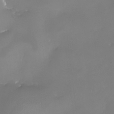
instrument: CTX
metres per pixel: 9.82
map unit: eHh
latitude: -6.0850
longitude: -78.4790
